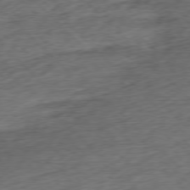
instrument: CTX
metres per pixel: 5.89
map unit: Ap
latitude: -78.1039
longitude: -72.1578
